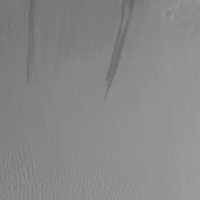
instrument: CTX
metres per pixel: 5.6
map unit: HNhu
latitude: 11.8395
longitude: 9.5399
